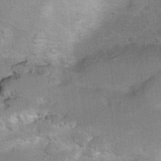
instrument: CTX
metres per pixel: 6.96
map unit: Ht
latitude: 7.4615
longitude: -30.3657
